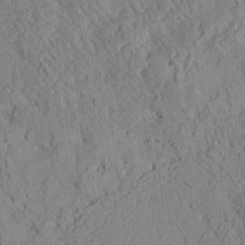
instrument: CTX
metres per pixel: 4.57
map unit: Ave
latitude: 24.2900
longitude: -133.4993
